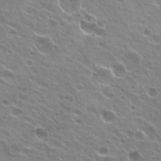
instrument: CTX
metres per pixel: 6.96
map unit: Hto
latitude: 24.1388
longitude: -30.9703
